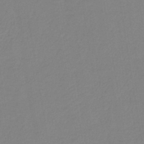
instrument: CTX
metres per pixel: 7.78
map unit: lHb
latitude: -40.8030
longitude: 74.6519
